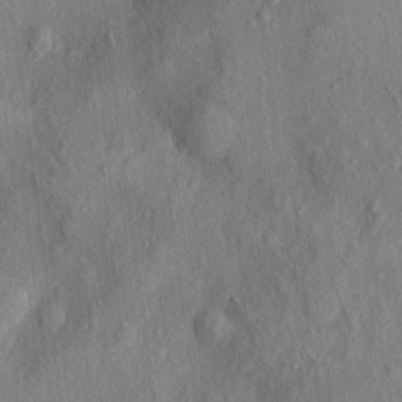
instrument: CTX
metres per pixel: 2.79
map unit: eHh
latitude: 5.1781
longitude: -73.5183
